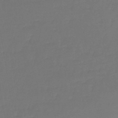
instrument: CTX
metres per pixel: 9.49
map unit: lHb
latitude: -43.4454
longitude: 59.5399
